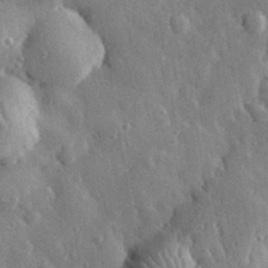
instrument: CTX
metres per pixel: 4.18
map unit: eHh
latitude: 32.4412
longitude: -80.3845
